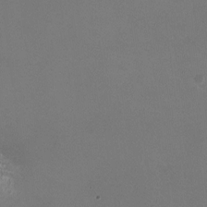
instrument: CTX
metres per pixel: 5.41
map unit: HNhu
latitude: -0.3873
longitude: -2.5168
